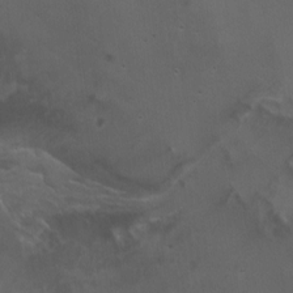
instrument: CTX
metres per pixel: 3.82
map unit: Htu
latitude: -4.8975
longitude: -87.9717
